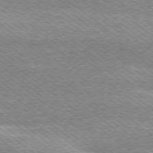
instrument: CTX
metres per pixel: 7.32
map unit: Ap
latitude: -79.1053
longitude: -82.7057
